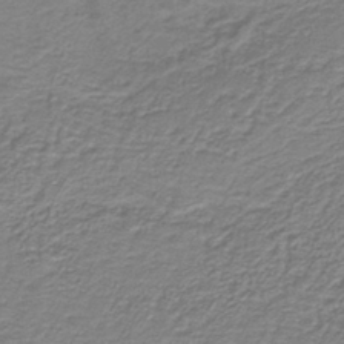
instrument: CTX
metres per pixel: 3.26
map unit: HNb
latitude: -38.5574
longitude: 51.0486
